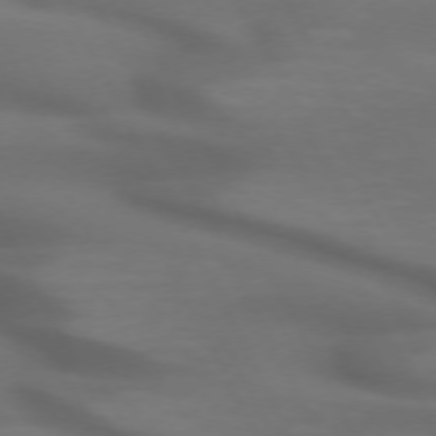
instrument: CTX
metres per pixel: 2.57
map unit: lApd
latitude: 71.9150
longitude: -50.5923
